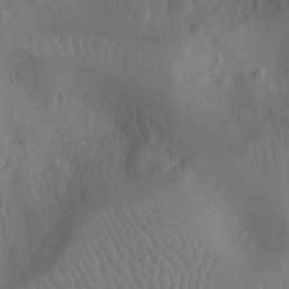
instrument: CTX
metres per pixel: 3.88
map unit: Nhu
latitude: -10.2173
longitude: -21.5182
